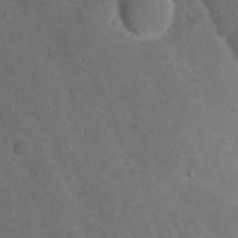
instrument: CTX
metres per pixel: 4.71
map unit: Nhu
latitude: 21.1403
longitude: -72.3468
